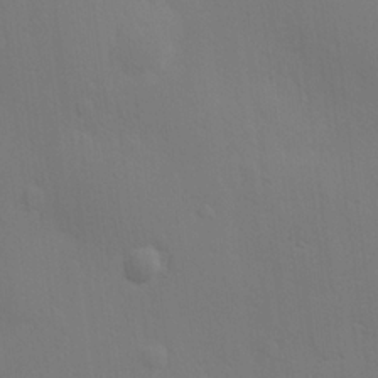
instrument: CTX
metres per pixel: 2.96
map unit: Hve
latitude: 18.9891
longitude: 150.8030
